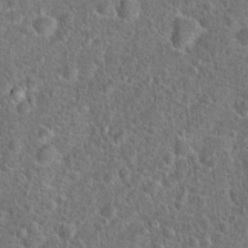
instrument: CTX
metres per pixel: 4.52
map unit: Hto
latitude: 18.9136
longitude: -43.1025
